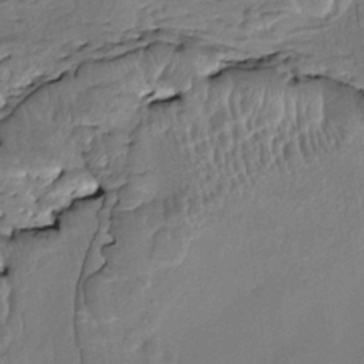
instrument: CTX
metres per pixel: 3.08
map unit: HNhu
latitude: 4.4790
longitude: 8.7463
